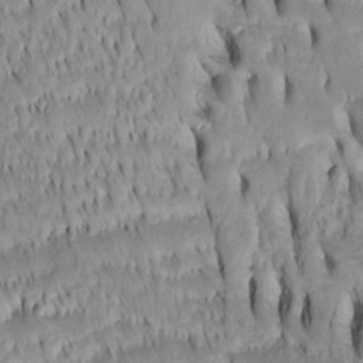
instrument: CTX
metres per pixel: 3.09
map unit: Htu
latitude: -4.7274
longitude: 152.0850
